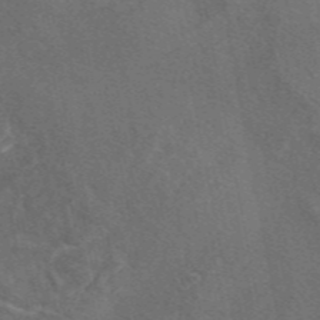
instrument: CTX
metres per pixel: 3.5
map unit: eAb
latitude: 46.8758
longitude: 108.6896
